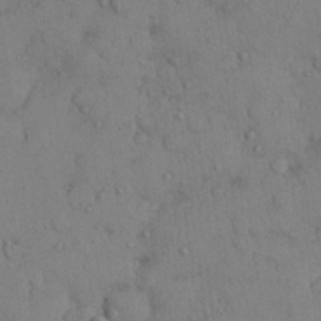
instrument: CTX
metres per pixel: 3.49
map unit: Nhu
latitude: 28.5357
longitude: -71.0458
